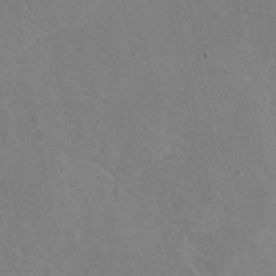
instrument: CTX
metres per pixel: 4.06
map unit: eAb
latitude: 45.7449
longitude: 109.9556
